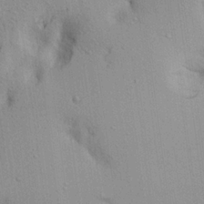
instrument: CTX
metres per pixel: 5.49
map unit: Aa
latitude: 21.5938
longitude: -144.5168
